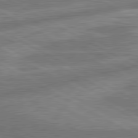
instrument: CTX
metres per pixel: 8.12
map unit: lApd
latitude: 80.6490
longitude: -166.4601
